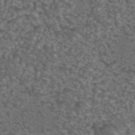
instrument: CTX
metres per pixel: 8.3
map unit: eAb
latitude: 43.9906
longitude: 105.2943
